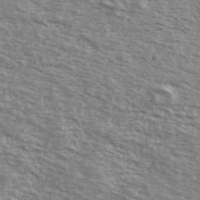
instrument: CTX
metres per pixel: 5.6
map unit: Ave
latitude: 39.1592
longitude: -109.7071
